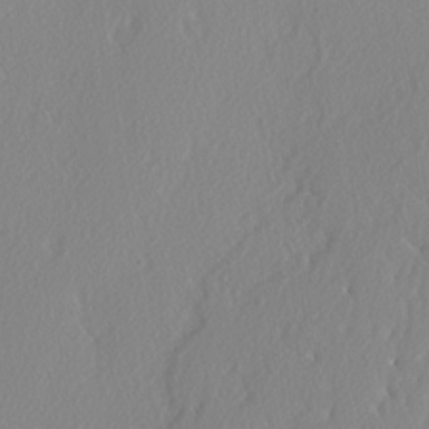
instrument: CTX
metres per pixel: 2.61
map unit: lAvf
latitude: -5.3131
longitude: -108.8380
